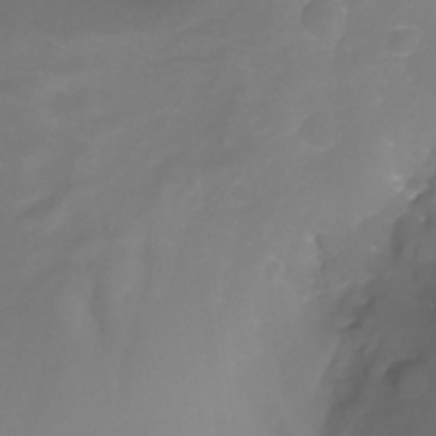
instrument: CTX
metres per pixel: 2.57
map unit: Nhu
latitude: -17.5777
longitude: -47.0648
